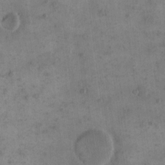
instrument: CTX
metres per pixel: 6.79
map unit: eHh
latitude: 15.8773
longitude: -67.0647
